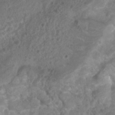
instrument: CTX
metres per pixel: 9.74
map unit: Nhu
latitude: 7.6505
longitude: -21.5182
